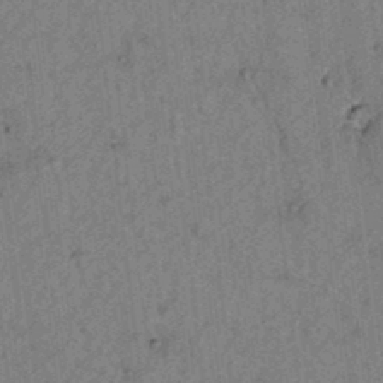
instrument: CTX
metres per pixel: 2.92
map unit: lAvf
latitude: 5.4615
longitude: 158.6329
